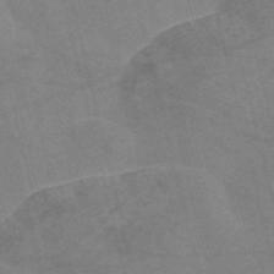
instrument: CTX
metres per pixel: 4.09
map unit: Nve
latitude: -57.4832
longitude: 51.1053
